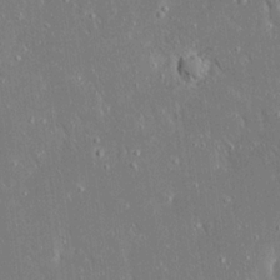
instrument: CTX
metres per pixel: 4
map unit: Ave
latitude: 17.1214
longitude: -140.5923
